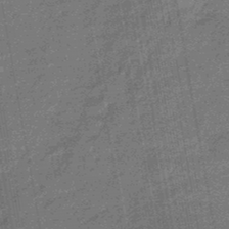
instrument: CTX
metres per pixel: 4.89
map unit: eHb
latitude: -45.6344
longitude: 87.1809
